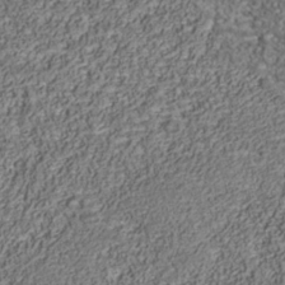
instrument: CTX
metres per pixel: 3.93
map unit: Nhu
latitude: -39.2754
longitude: -85.2915
